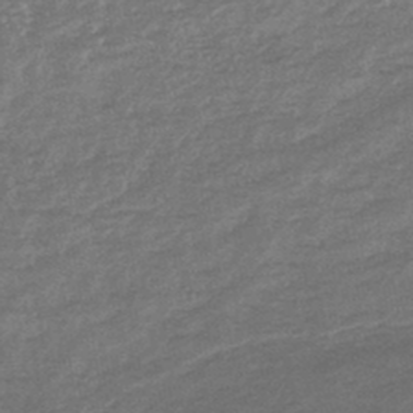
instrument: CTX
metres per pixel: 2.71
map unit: lHb
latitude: -44.6896
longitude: 80.0661
